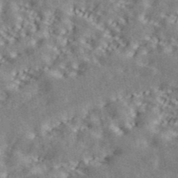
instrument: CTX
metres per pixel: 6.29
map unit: ANa
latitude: 44.2333
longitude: 47.7855
